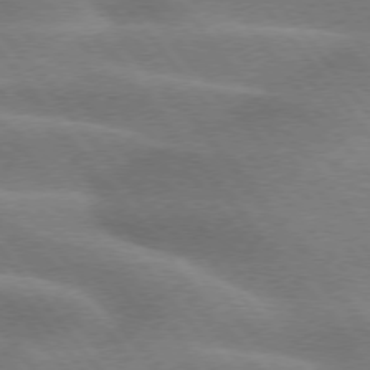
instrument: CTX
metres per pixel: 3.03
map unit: lApd
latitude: 74.8380
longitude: -58.7057
